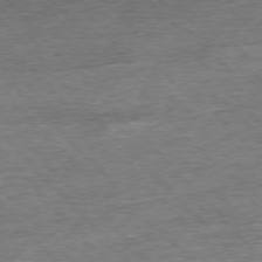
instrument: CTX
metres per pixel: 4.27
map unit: Ap
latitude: -76.7841
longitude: -97.0080
